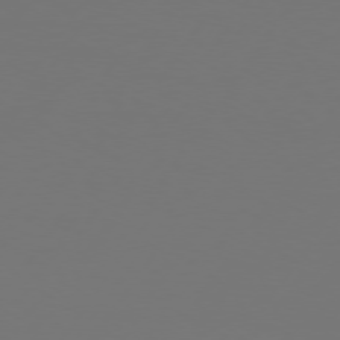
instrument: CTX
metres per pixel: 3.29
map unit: Hpe
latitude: 74.6868
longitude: -130.5546
